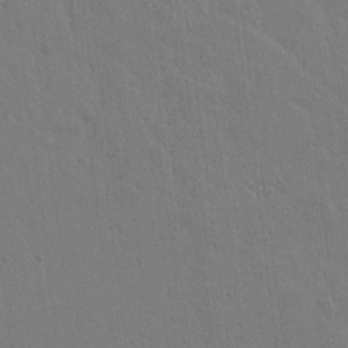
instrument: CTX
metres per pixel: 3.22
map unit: lAvf
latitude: 17.0081
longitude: -127.0270
